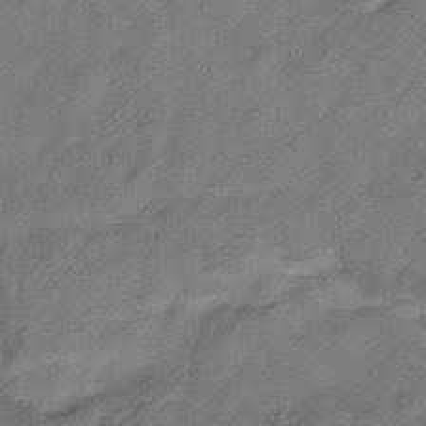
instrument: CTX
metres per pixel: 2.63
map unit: Hve
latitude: -34.1039
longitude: 90.9542
